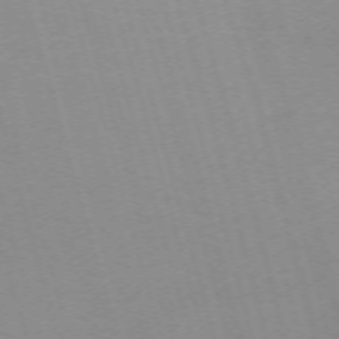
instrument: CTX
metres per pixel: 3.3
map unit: Nhu
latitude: -68.1794
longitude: 37.7477
